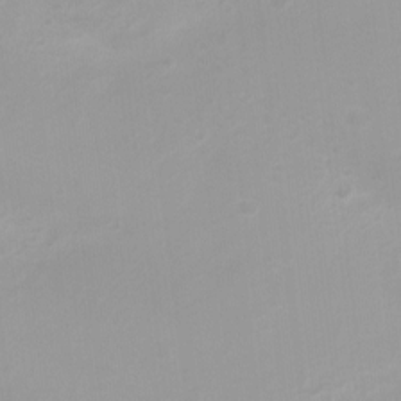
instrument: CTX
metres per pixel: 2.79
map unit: Ht
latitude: 3.4048
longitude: -22.7057
